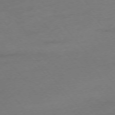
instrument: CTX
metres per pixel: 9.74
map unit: Ap
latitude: -75.9745
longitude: -72.4790
